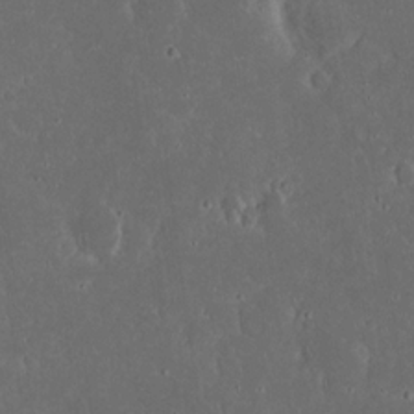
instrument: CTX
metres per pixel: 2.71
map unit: eHh
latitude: 17.0081
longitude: -73.8773
